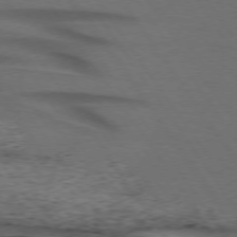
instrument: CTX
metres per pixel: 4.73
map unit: lApd
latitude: 74.1578
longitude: -74.9514
